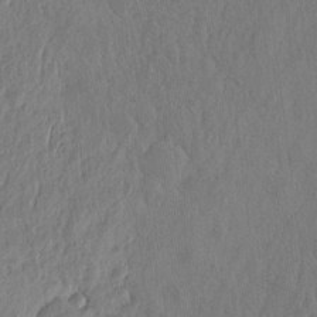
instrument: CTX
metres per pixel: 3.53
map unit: eHh
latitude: -2.3684
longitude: 14.6330
